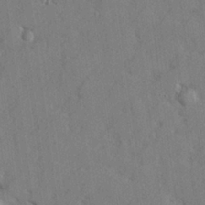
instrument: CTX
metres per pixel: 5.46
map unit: lHvf
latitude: 25.0647
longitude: 142.8030
